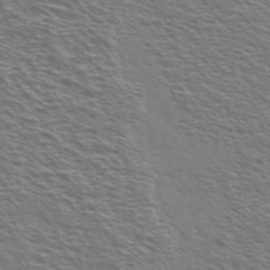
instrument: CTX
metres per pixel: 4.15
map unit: Ave
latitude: 37.8206
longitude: -109.4237
